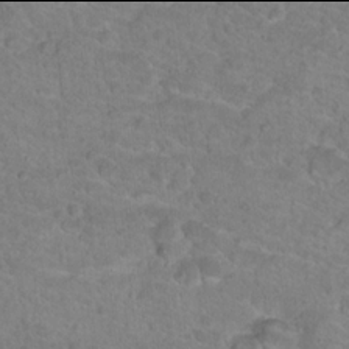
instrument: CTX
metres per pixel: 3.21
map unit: Hto
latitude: 17.9906
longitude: -34.5734
